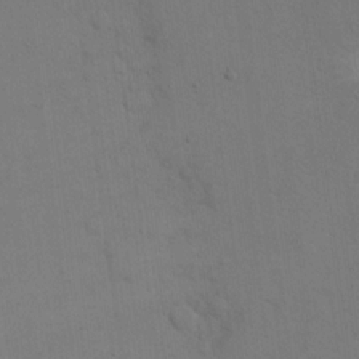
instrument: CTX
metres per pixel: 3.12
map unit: eHh
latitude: 17.6883
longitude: -67.1025
